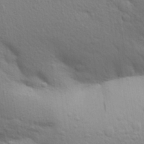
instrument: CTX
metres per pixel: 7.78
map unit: Aa
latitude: 30.3090
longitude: -147.2348
